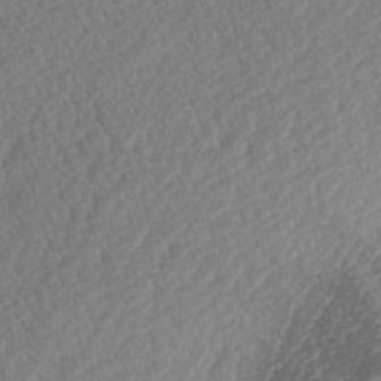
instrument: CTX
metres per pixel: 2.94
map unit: lAa
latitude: -2.8407
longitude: -127.6127
